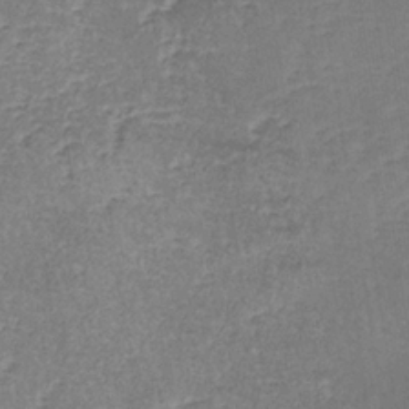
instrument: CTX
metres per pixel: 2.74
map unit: lHb
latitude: -36.0661
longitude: 72.8408
